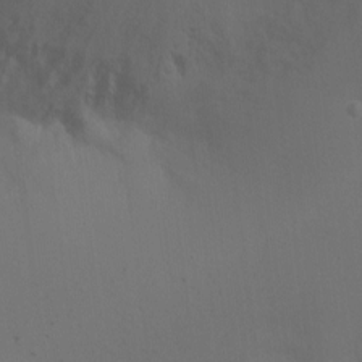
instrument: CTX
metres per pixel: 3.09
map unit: Ht
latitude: -8.7652
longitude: -28.5923
